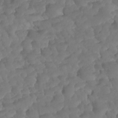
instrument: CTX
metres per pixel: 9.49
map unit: HNhu
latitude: -25.0108
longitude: 50.2550
